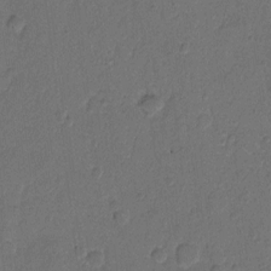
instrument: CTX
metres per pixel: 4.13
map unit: Hto
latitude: 8.2523
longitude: -61.8772
